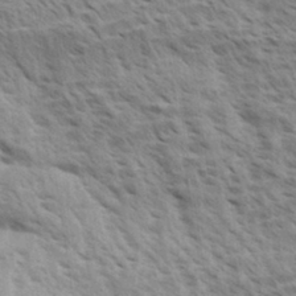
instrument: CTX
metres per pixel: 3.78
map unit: Aa
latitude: 33.1025
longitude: -140.6679
